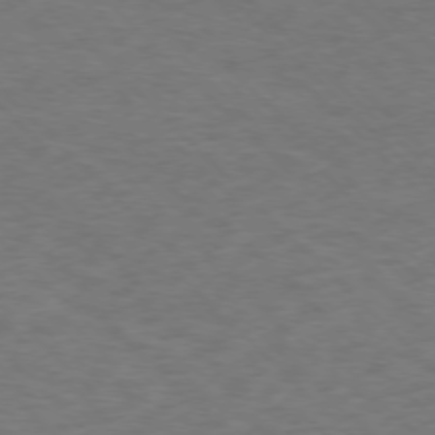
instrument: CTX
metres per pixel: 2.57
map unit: Ap
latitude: -76.2550
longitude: -78.4601
